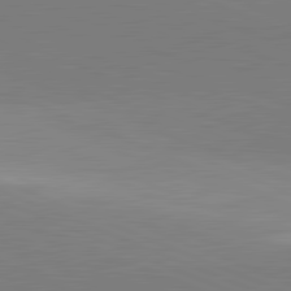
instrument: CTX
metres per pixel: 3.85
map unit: lApd
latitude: 82.0444
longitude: 137.9367
